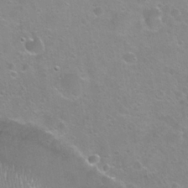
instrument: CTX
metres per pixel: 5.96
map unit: Nhu
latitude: 24.2900
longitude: -51.4804
